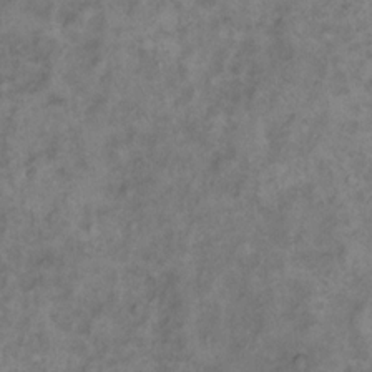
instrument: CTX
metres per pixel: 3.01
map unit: eHh
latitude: 16.8758
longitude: -63.9528
